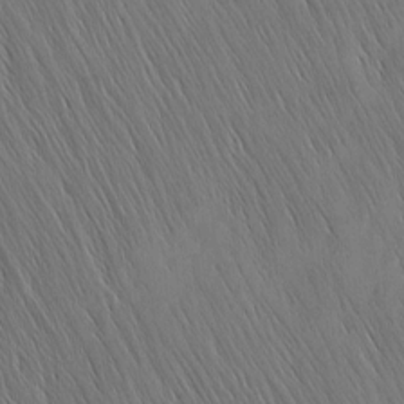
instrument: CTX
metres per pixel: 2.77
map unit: Nhu
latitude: -4.6518
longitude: -151.2537
